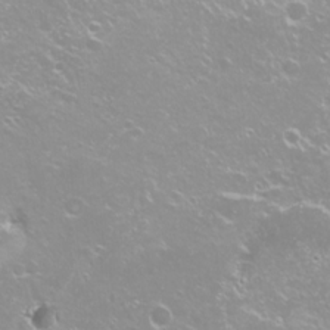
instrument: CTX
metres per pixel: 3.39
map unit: Nhu
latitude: -8.5763
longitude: -70.9514
